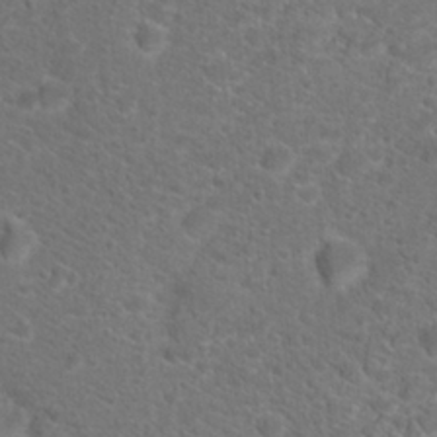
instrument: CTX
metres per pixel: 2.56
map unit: Hto
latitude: 19.3859
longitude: -38.3467
